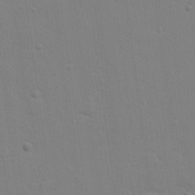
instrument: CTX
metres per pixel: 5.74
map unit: Hve
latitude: 26.5735
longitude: -92.9324
